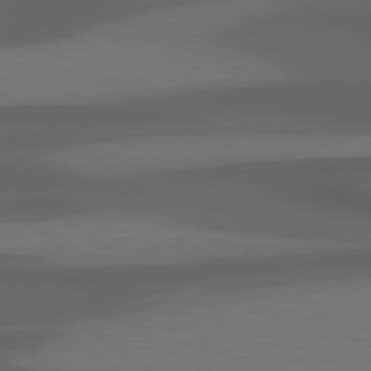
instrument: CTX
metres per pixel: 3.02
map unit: Hpe
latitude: 79.2915
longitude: -124.2522
